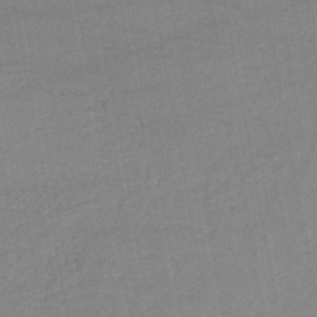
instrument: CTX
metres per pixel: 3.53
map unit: lHb
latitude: -45.7100
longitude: 69.5966
